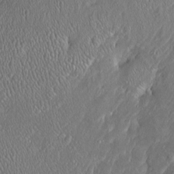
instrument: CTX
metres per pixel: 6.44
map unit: Htu
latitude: -6.4818
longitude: 158.0661
